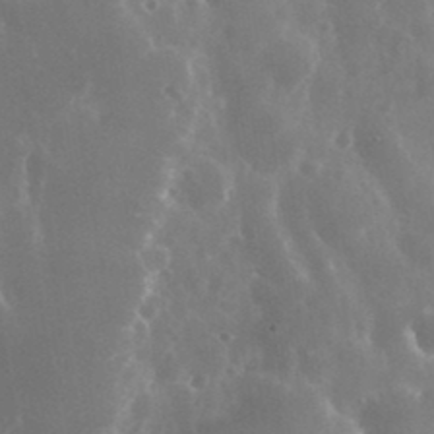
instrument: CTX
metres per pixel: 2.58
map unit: eHh
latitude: 35.7449
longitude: -58.7624
